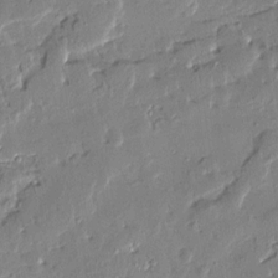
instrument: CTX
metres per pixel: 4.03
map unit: Htu
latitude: 1.4804
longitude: -178.5546
